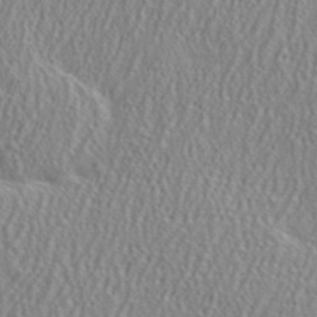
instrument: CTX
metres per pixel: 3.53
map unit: eHh
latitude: 35.0836
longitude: -132.1956
